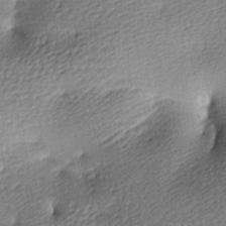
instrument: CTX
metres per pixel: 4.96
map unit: lAa
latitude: -8.9542
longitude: -126.6491
